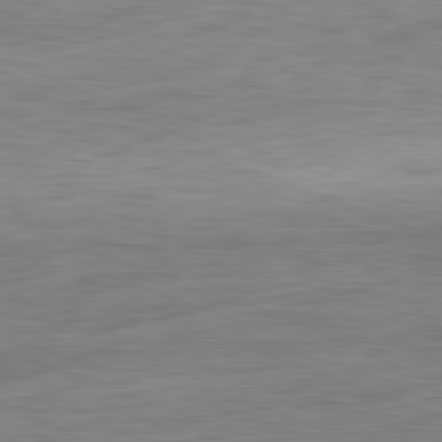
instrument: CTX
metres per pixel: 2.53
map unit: Ap
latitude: -81.6911
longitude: -78.9514
